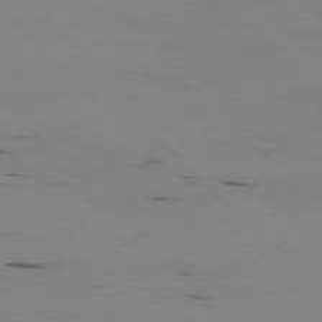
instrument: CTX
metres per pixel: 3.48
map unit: Ap
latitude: -77.1431
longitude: -82.4223
